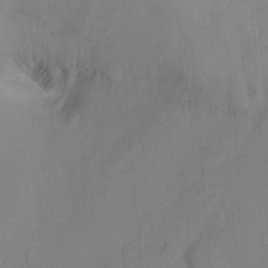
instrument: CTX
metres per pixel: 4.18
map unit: Nhu
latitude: -9.2565
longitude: -43.3860
